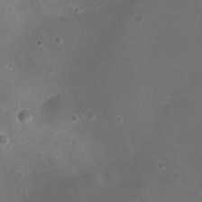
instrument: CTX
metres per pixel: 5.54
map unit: Ht
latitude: -2.4817
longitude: -19.6694
